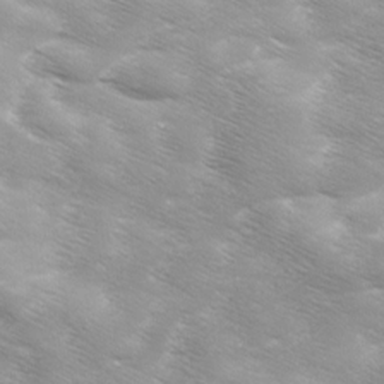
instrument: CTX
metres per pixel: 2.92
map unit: Ave
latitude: 11.0459
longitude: -106.4601
